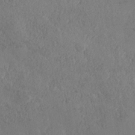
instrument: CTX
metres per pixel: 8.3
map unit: Nhe
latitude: -37.1809
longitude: 139.2187
